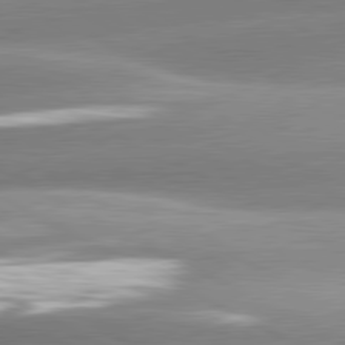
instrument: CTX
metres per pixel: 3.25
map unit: lApd
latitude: 80.8947
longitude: -158.4034
